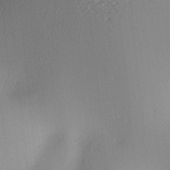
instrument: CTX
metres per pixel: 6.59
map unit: lAa
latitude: 4.0255
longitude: -111.7450
